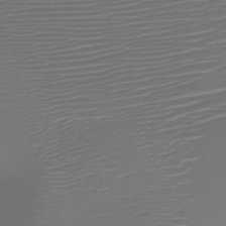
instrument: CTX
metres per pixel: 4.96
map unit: HNb
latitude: -47.7288
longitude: -41.8961
